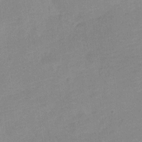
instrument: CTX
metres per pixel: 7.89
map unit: Nve
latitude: -17.9745
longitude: 108.8030
